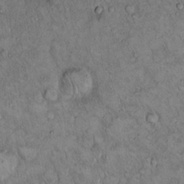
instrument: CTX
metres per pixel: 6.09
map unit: Hto
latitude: 15.3671
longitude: -57.2348
